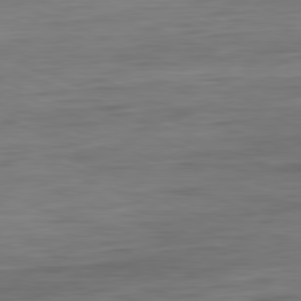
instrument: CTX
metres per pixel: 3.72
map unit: Ap
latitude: -82.0472
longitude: -75.1592
